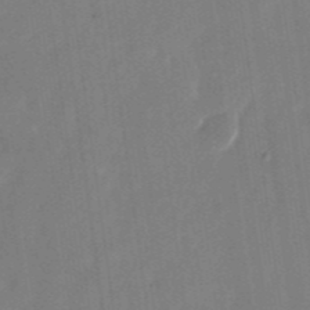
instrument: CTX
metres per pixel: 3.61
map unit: Nhu
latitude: -28.5574
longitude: -69.4804
